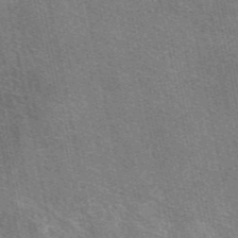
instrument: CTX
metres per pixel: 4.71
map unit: eAb
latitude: 48.2900
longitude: 111.7288
